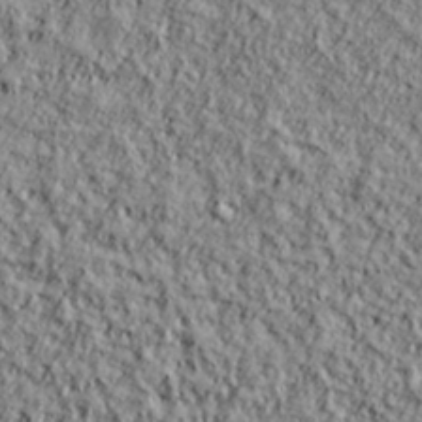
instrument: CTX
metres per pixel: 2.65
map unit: lHvf
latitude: 38.3278
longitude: -91.6316
